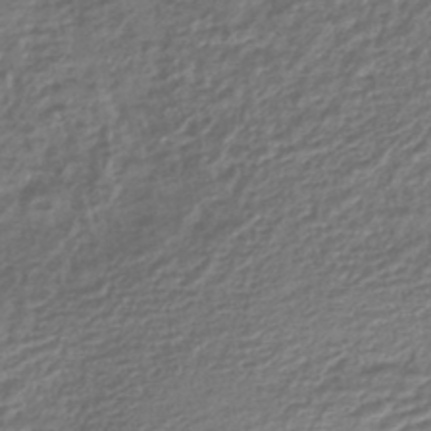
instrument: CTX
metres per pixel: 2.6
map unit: HNhu
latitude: -44.6707
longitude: 97.1053
